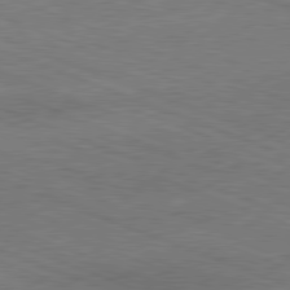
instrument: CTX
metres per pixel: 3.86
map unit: Hpe
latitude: -82.0283
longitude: 13.1053
